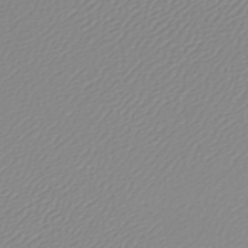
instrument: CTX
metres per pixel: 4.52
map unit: lHb
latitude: -45.1431
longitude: 75.6344
